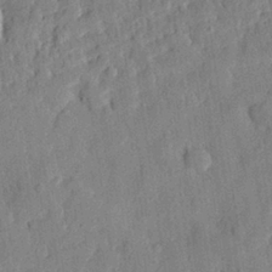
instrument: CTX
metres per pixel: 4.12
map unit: eHh
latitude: 27.6694
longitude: -77.0836
